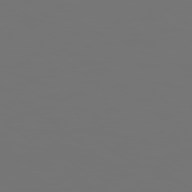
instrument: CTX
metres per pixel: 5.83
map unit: Hpe
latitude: 78.8191
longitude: 176.9164
